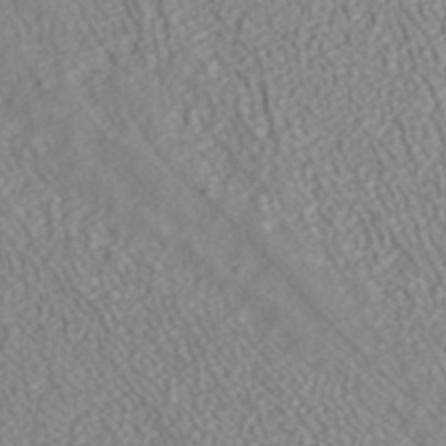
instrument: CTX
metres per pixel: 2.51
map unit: ANa
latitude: 40.5734
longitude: 23.3132
